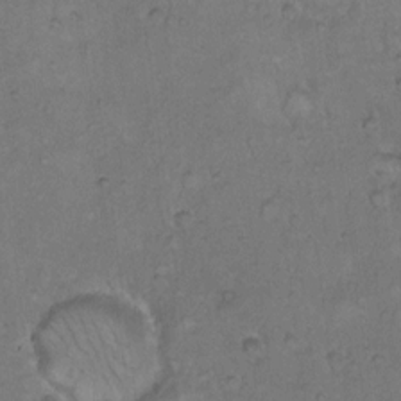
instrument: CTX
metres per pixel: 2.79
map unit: Hto
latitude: 10.4223
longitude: -60.5168
